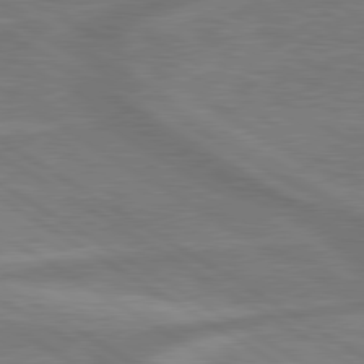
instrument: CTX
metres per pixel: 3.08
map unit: lApd
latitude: 79.7450
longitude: -172.8191
